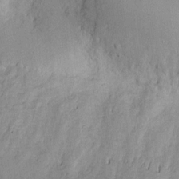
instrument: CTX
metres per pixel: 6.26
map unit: eHh
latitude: 10.9514
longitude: -69.1403
